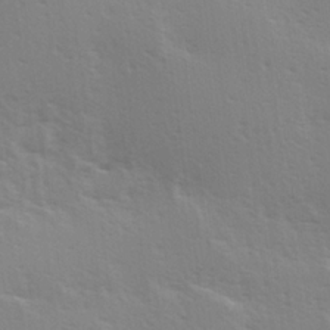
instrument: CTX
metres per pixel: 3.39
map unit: Hve
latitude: 19.2537
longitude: 149.3888
